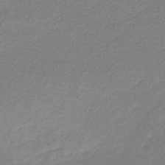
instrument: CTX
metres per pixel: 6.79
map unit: lHb
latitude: -33.5022
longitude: 69.2753
